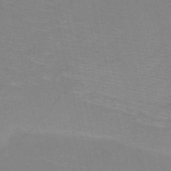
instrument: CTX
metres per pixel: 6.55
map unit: HNb
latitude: -52.1983
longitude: -45.1403
